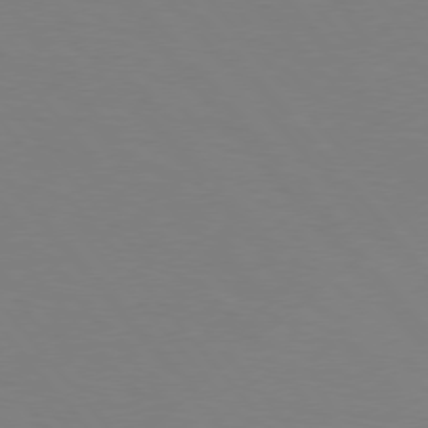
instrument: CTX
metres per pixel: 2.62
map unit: Hpe
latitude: 75.8205
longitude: -141.4426
